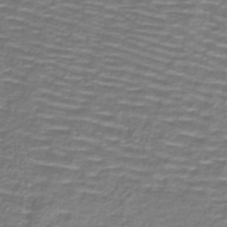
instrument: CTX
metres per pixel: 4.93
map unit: lHb
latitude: -40.0850
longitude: 58.7841
